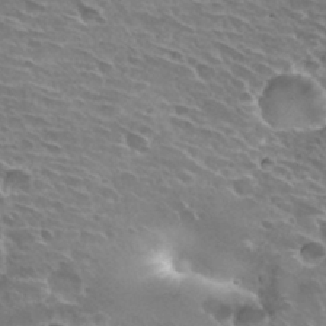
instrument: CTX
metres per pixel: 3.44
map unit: Hto
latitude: 30.7436
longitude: -41.9528
